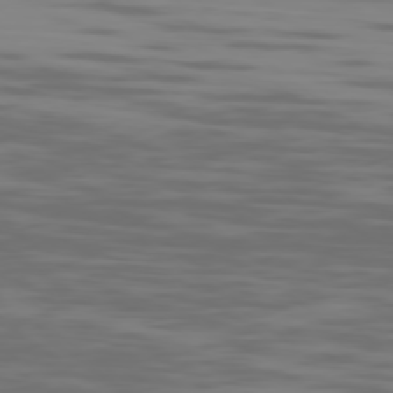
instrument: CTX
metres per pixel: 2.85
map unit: Ap
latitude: -79.0108
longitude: -103.7638
